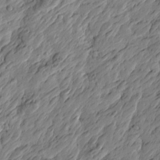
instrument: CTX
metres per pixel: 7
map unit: Htu
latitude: -3.1809
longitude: -178.8191
